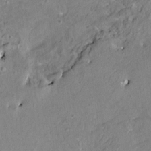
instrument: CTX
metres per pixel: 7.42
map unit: HNhu
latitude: 5.0458
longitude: 3.3698
